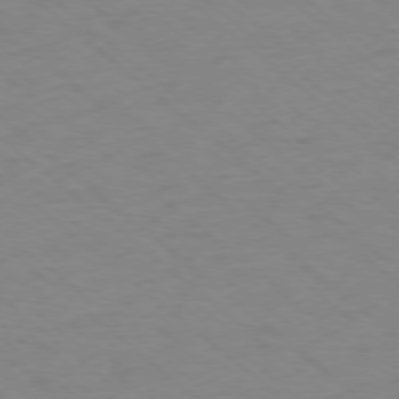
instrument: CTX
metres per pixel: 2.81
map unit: Ap
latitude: -77.6155
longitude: -76.8002
